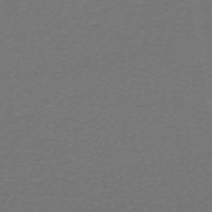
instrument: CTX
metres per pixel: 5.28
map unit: lHb
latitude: -45.8800
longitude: 71.7667
